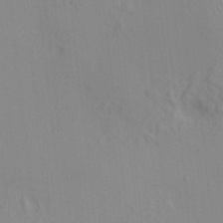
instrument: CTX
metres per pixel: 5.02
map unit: HNhu
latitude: 7.2915
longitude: 13.1809
